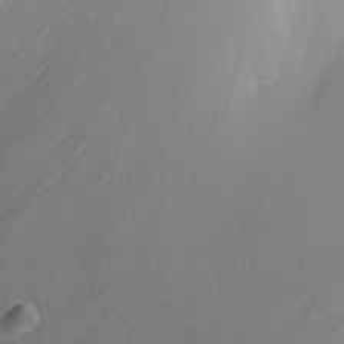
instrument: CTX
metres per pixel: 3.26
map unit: Nhu
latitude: -6.2928
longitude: -48.8380
